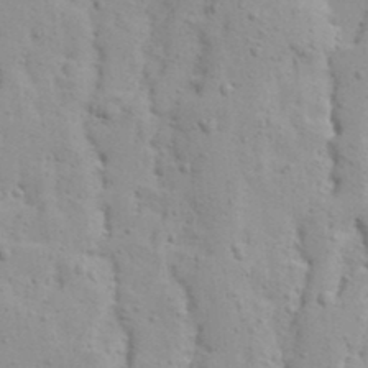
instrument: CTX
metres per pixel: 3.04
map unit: Ave
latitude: 13.4804
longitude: -132.8191
